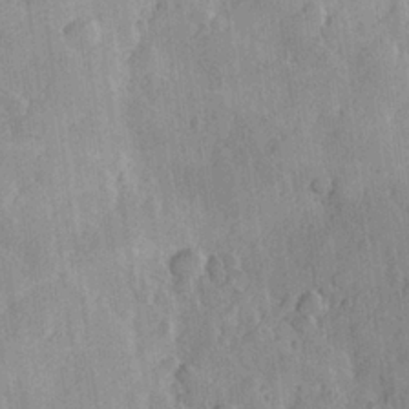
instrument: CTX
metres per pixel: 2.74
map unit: Hve
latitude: 23.5938
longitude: 148.0094
